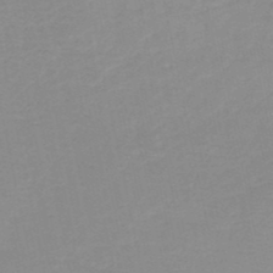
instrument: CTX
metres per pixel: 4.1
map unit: HNb
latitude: -49.0865
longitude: -43.5371
